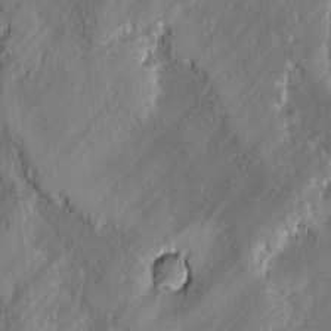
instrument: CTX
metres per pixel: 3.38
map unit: lAvf
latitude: -0.4818
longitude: -108.0444
